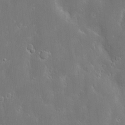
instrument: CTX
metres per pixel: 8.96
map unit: Hve
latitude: -10.2173
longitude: 173.8800
